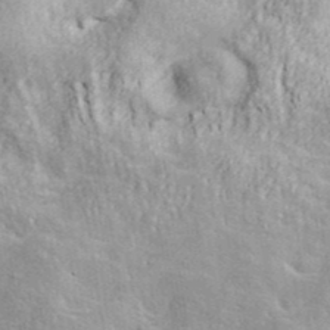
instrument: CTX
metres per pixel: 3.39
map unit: ANa
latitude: 40.5167
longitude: 20.4629
